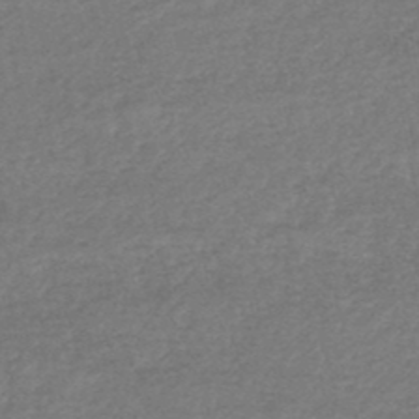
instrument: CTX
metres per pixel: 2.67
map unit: HNhu
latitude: -48.3118
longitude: 96.6897
